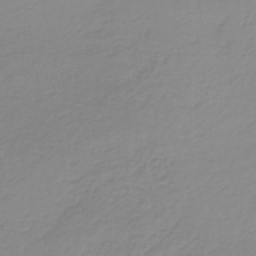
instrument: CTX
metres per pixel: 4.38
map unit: lHb
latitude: -36.6140
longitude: 61.6911
